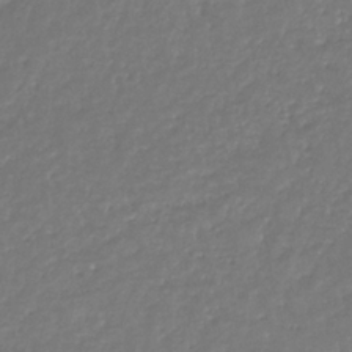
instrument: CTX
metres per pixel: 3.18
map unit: eHb
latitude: -31.1242
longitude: 73.0486
